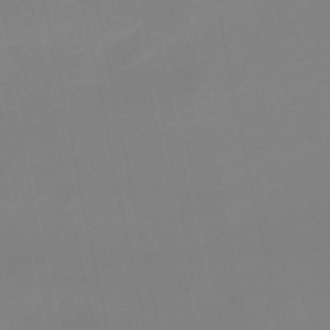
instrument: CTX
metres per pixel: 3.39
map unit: lHb
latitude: -49.5022
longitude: 80.0283
